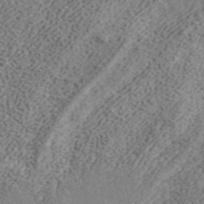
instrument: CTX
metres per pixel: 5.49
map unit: ANa
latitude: 45.0080
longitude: 45.2187
